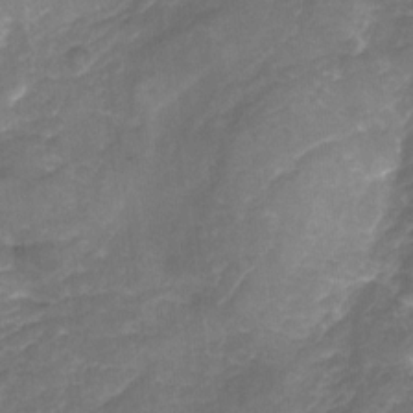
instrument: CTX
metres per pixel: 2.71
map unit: Nhu
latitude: -22.8030
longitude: -56.1388
